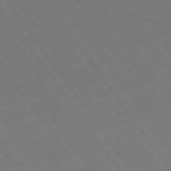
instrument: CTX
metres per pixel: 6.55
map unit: Ap
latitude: -75.7856
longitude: -65.2915
